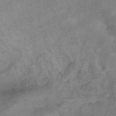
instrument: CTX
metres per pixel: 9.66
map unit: Ht
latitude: 0.6301
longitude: -33.0270
